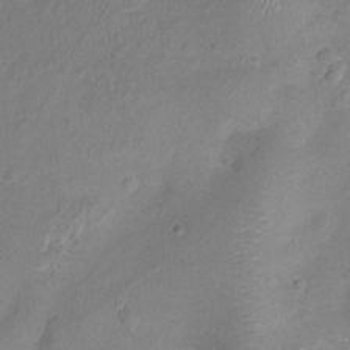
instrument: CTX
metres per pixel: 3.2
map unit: Ht
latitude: -6.3117
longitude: -19.9717
